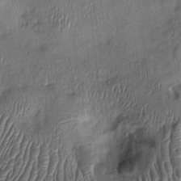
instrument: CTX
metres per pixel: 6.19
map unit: Ht
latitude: -1.5211
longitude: -14.4223
